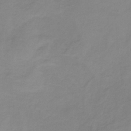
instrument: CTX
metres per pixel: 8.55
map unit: HNb
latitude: -32.7841
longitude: 60.8597
